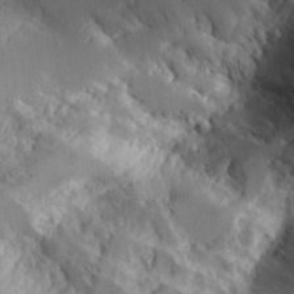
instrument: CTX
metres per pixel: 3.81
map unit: Aa
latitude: 25.1970
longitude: -127.4616
